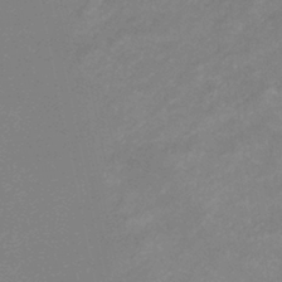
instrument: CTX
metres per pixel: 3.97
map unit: lHb
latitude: -37.3320
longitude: 73.2754
